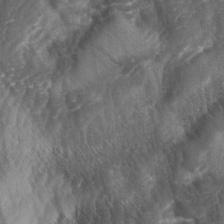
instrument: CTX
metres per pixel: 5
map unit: lAa
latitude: -4.5573
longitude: -127.1970
